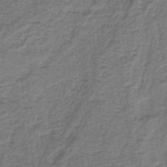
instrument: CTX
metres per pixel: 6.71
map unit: lHb
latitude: -40.6896
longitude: 55.0676
